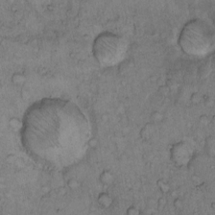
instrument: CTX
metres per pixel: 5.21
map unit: Hto
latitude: 9.5749
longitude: -57.8772
